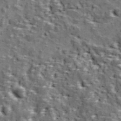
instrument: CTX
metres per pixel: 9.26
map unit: Ave
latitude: 11.2726
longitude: -105.1026
